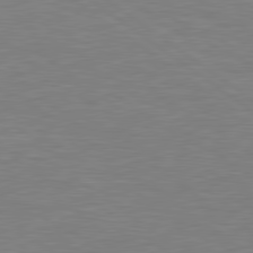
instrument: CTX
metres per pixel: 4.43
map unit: Hpe
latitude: 79.4238
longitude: -126.4412
